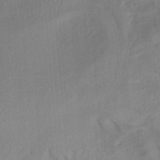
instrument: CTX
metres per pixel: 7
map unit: ANa
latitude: -37.9556
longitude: 95.9556
